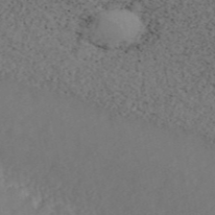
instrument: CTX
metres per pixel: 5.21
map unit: ANa
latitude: 46.8947
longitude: 49.8989
